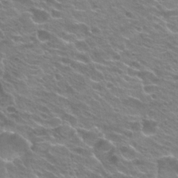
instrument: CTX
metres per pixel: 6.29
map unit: Hto
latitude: 24.7246
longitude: -30.6869
